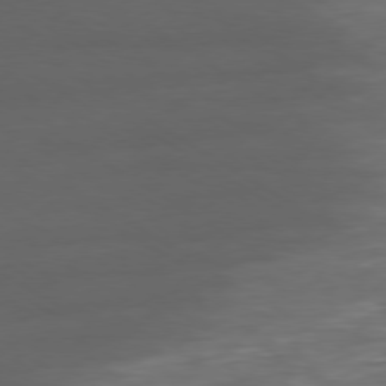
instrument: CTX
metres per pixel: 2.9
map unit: Ap
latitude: -79.2942
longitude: -63.9339
